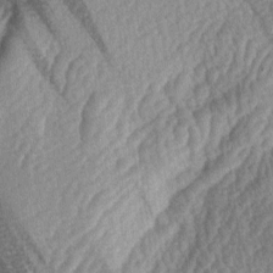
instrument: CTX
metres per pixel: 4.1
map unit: lAa
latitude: -4.6518
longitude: -127.1025
